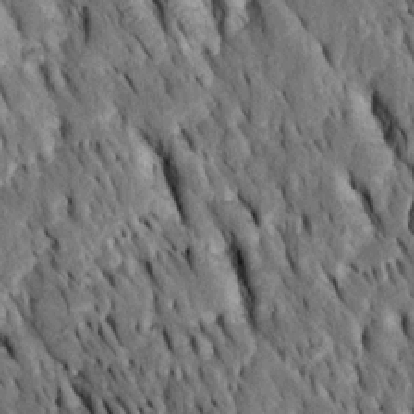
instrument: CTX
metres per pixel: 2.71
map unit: Htu
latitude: -2.9730
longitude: 150.5195
